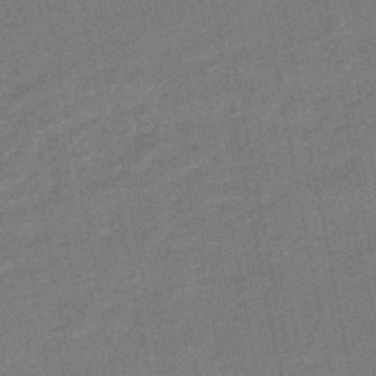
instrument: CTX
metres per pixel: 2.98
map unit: eHb
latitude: -46.2928
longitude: 85.7099
